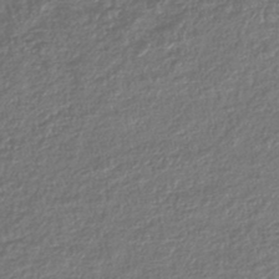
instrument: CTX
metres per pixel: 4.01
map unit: lHb
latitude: -43.7099
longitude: 68.7085
